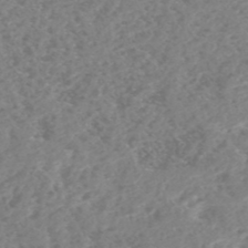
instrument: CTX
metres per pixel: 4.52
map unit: HNhu
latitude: -48.8030
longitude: 29.7478
